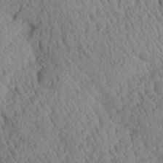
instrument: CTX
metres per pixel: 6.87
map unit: Aa
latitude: 24.8569
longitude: -134.5357
